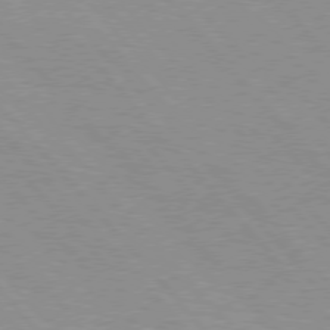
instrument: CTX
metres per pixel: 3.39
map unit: Hpe
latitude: 76.0255
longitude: -126.2145
